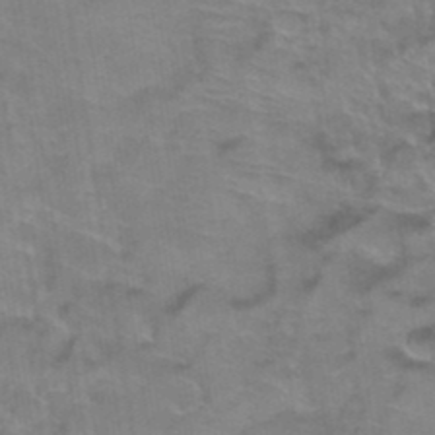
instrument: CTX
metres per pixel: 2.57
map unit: Hto
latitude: 38.8758
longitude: -42.1767
